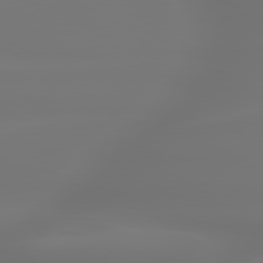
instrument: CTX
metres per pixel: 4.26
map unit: lApd
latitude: 79.8395
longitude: -137.5749
